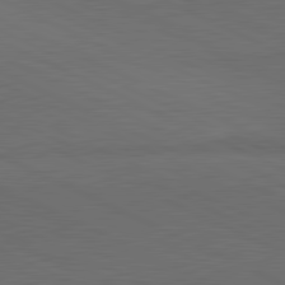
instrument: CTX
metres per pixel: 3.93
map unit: lApd
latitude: 81.3482
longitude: 148.5574
